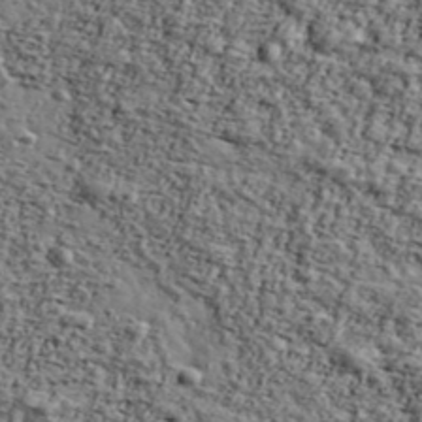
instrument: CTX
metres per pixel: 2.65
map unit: Ave
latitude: 43.2537
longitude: -110.5546
